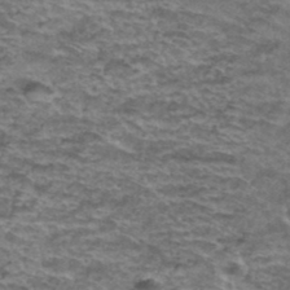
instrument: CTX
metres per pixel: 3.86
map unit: Hto
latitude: 38.3467
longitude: -43.1781
